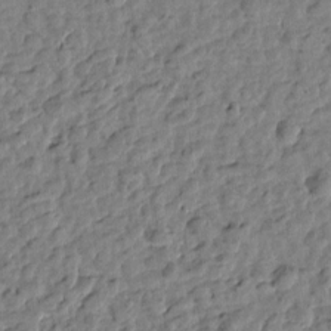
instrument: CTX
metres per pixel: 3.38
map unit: Htu
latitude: 0.8758
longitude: -179.4049
